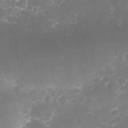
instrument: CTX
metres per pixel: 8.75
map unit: Nhe
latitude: -35.1431
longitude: -145.7638
